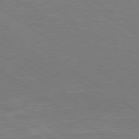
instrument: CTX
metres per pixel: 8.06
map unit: Hpe
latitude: 79.3860
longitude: -125.7638
